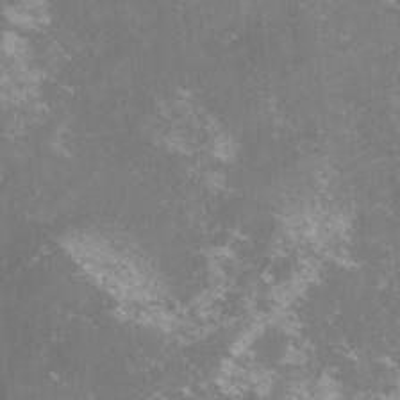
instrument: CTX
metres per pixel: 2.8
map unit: lHvf
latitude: -15.0109
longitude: -100.7813
